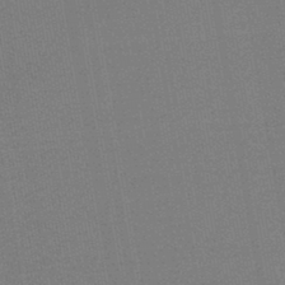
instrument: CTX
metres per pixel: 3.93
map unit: HNb
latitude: -44.5574
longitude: -41.6315
